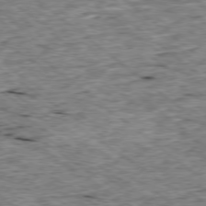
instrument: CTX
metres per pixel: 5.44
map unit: Ap
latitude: -79.0486
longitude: -87.0836
